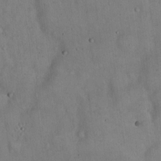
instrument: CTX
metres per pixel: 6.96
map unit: Hto
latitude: 15.3104
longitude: -60.3656
